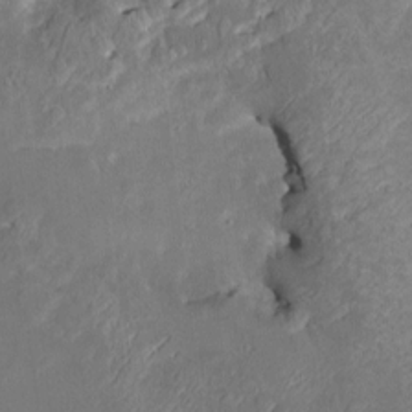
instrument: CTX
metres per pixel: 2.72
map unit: Htu
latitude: -6.8030
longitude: 145.2187
